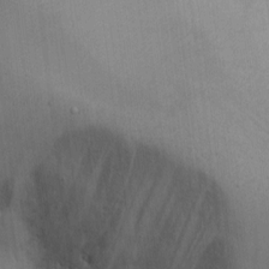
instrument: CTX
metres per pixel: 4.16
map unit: Hto
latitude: 8.4223
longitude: -58.1389
